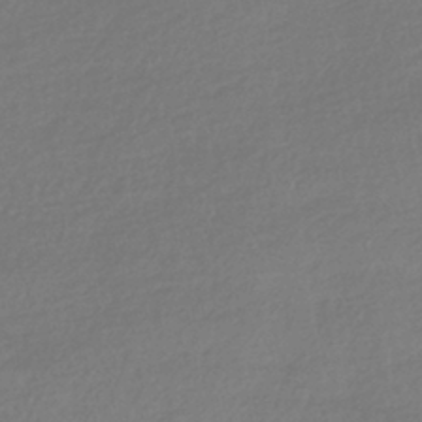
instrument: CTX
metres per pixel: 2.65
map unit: HNhu
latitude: -42.0472
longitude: 94.9730
